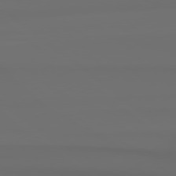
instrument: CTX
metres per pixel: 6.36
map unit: Hpe
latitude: 78.6680
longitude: -134.1200
